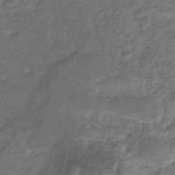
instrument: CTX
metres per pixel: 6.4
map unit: eHb
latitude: -31.3132
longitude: 68.9352
